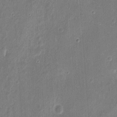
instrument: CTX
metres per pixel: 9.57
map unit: eHh
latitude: 8.8002
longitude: -73.4427
